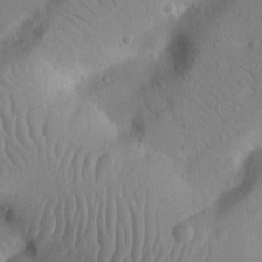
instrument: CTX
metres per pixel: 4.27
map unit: Nhu
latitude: 22.8758
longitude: -74.3089
